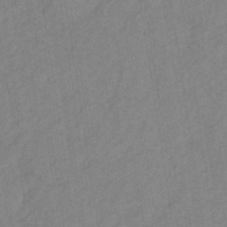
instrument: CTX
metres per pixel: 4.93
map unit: lHb
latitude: -36.0850
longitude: 70.9164
